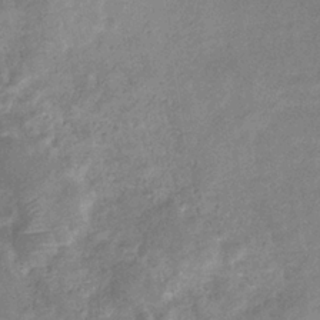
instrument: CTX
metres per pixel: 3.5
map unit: eHb
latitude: -34.9164
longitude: 74.8408
